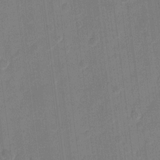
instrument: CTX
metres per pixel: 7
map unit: eHh
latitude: 10.3845
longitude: -66.6301
